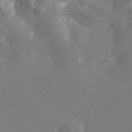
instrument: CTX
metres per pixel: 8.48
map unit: Nhe
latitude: -37.1998
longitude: -90.7624
